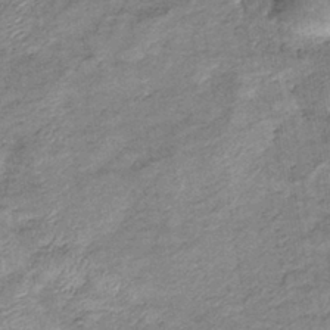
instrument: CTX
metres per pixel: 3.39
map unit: eHb
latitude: -37.9367
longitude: 77.3699
